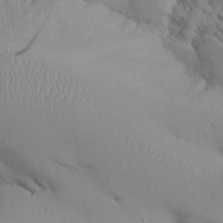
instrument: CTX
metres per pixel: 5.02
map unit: Aa
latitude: 26.4790
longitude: -129.2726
